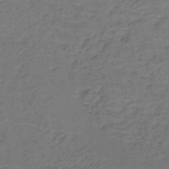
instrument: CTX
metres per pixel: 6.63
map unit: HNb
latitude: -50.2361
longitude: -52.8002
